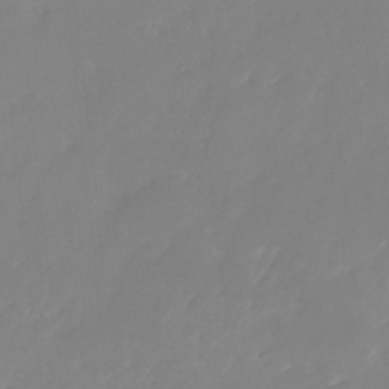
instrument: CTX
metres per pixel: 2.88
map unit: Nhu
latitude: -24.7274
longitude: -69.5560
